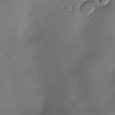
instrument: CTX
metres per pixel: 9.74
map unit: Hve
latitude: -10.0661
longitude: 174.2928
